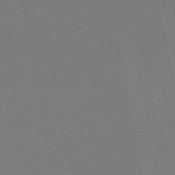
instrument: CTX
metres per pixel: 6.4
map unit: lHb
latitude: -47.4265
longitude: 69.5966
